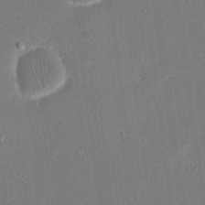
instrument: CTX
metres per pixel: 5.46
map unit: eHh
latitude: 19.3859
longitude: -68.9136
